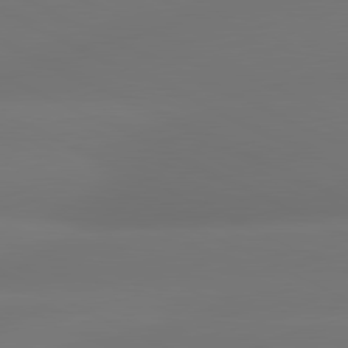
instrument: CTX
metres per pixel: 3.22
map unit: lApd
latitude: 81.2159
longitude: -164.8380
